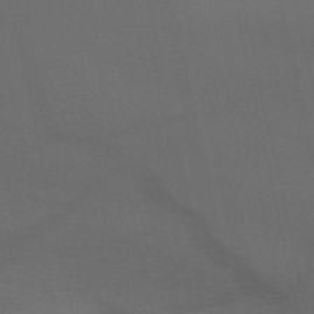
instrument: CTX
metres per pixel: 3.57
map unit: HNb
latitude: -51.1431
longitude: -43.0459
